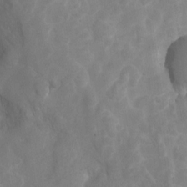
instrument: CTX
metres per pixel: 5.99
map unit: Hto
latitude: 5.4615
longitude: -33.0458
